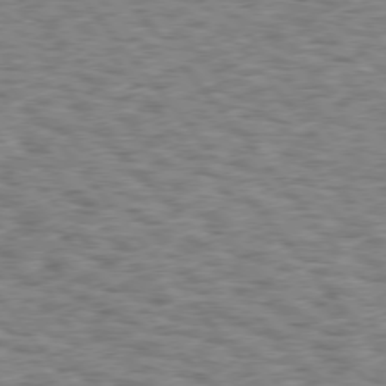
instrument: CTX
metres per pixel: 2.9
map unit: Hpe
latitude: 75.7261
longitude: -134.8947
